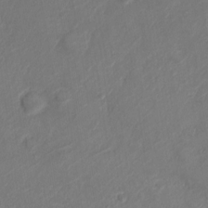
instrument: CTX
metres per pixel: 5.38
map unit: Nve
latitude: -19.5399
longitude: 106.3873
